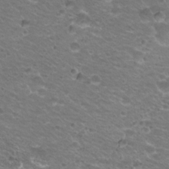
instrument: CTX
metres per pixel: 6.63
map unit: Hto
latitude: 21.9339
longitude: -32.8191
